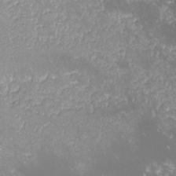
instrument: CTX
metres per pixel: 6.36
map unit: lHvf
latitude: -13.8234
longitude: -103.7260
